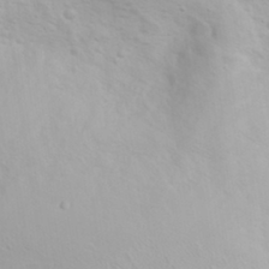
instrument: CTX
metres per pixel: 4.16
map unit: eHh
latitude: 31.9339
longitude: -60.3089
